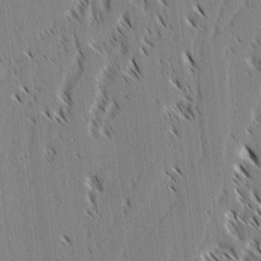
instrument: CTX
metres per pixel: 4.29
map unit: lAvf
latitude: 2.6301
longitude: -106.3845
